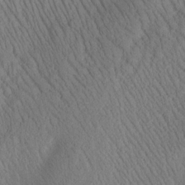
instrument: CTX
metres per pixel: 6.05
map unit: Htu
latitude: -0.9920
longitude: 172.8219
